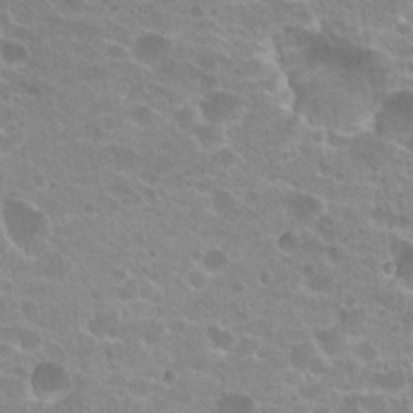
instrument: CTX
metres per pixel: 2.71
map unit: Hto
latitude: 21.2537
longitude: -38.3467
